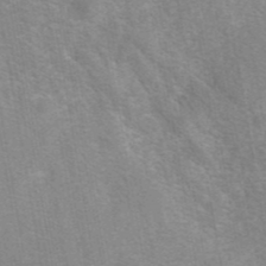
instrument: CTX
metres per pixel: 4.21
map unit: eAb
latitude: 41.7449
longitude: 107.0109
